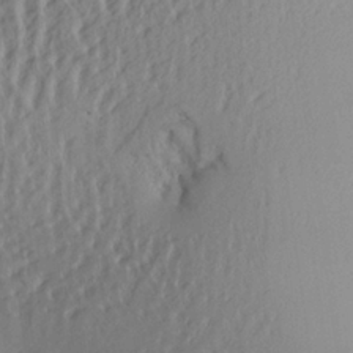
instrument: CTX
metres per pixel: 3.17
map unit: Aa
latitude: 26.1956
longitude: -133.4993
